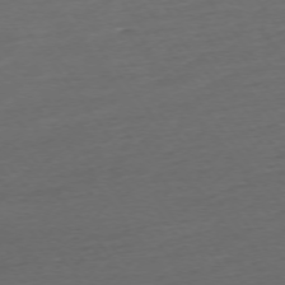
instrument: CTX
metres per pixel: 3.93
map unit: Ap
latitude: -74.7652
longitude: -80.4223
